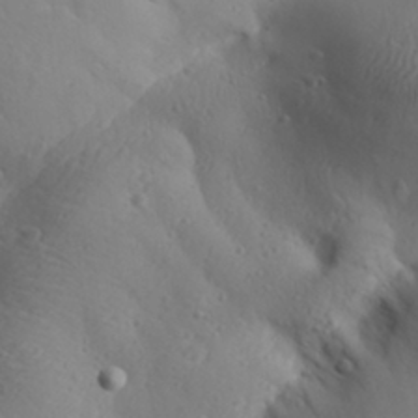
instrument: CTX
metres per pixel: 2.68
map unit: Aa
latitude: 30.8947
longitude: -143.1592
